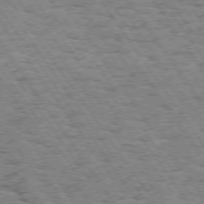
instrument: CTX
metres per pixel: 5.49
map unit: Hpe
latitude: 73.5560
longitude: -139.2726
